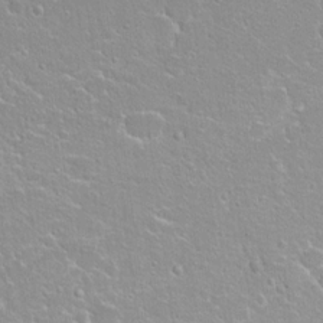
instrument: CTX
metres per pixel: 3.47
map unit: Hto
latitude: 18.1955
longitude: -36.1956
